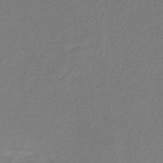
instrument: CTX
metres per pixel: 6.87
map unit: eHb
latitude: -30.4818
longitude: 66.9542
